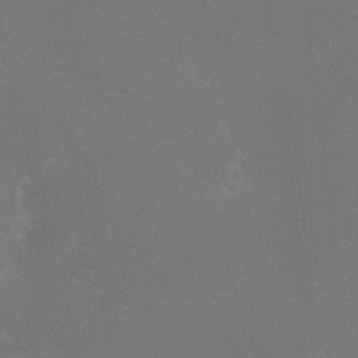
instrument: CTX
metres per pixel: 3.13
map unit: Htu
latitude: -13.2754
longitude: -48.1767
